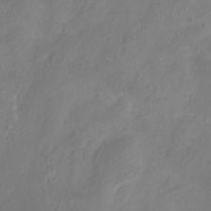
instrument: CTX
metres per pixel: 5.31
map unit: eHh
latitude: -5.7855
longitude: -77.5938
